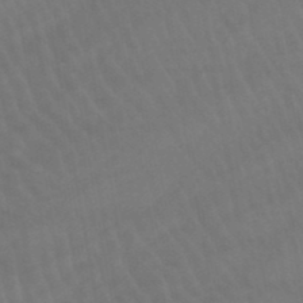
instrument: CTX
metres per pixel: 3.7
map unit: lHb
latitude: -45.8800
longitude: 77.0675
